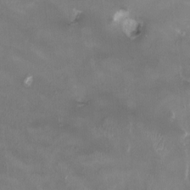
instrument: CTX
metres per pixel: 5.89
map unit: HNhu
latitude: 0.2333
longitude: -3.3481
